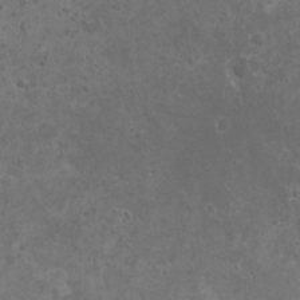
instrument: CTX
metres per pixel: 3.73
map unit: HNhu
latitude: 0.1011
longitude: 3.0864
